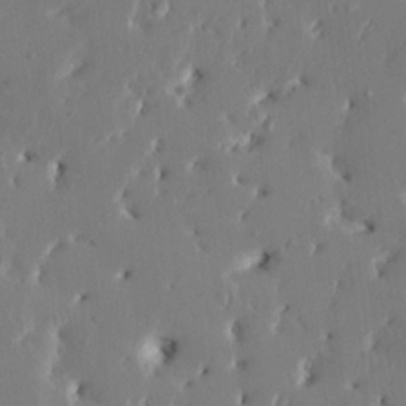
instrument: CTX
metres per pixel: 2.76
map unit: HNhu
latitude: 5.1025
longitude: -5.4993
